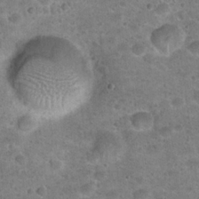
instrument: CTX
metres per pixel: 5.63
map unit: Hto
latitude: 21.9528
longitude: -49.5749
